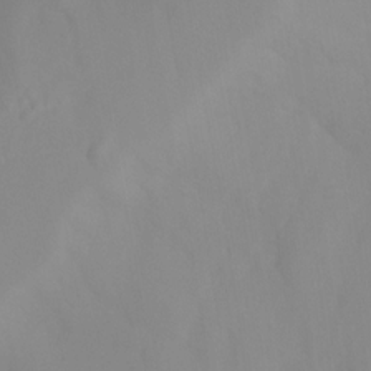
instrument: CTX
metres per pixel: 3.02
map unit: Nhu
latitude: -13.1431
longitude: -59.5749
